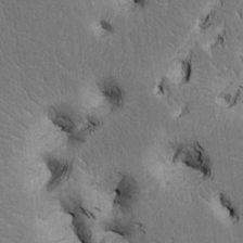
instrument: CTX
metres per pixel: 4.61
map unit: Htu
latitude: -4.7841
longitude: 156.6518
